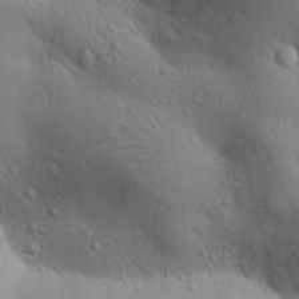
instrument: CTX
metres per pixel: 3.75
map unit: Aa
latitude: 27.1214
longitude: -138.4223
